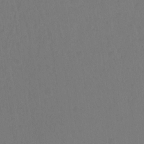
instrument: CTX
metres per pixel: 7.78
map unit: Hto
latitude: -10.6896
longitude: -37.8206
